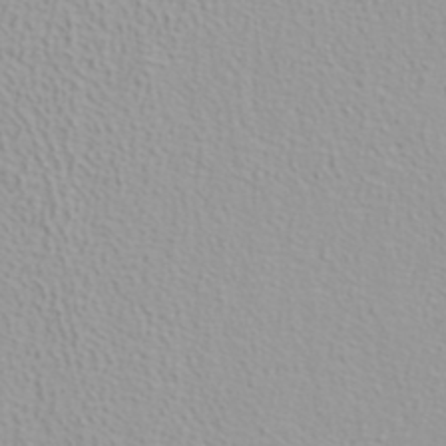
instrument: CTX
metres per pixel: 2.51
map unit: ANa
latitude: 37.1214
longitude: 13.9745
